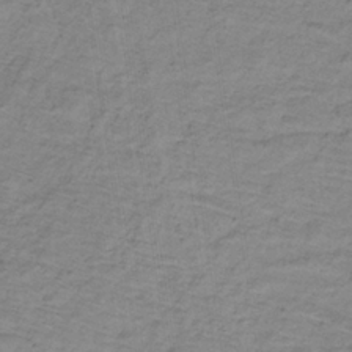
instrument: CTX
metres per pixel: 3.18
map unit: lHb
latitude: -32.3873
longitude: 66.0283
